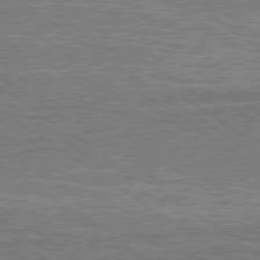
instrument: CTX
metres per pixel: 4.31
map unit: lApd
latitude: 79.4616
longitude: 175.1053
